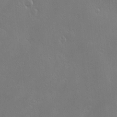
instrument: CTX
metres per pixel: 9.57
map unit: Nve
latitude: -9.9556
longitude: 173.6155
